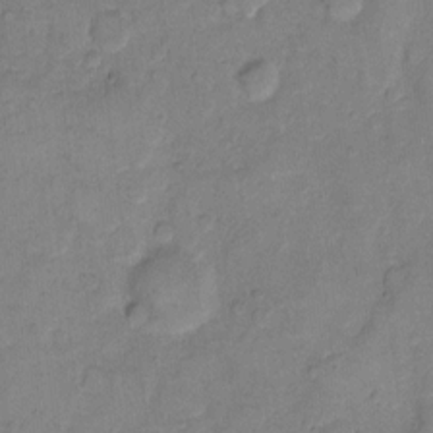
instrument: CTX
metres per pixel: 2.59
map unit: eHh
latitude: 10.8191
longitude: -64.3845
